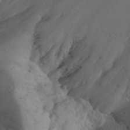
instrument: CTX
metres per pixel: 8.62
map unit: Aa
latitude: 25.0080
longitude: -131.4805
